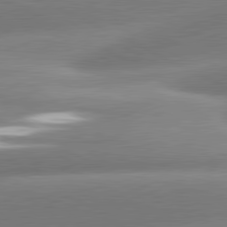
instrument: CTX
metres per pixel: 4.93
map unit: lApd
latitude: 81.1403
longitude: -159.0270
